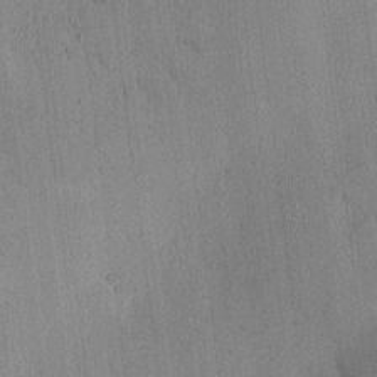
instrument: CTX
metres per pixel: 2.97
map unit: eHh
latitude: 0.4223
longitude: 15.1620
